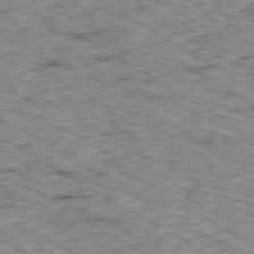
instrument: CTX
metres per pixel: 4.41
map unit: Ap
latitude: -80.4062
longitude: -49.1781
